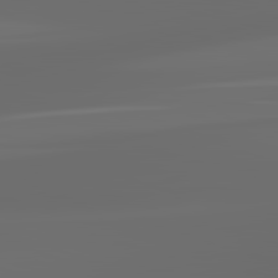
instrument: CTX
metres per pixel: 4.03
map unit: lApd
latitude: 83.4426
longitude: -128.5546
